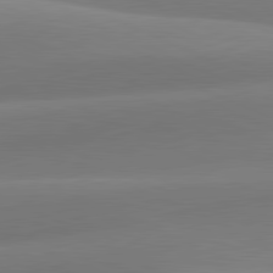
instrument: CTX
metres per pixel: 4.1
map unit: lApd
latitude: 81.4426
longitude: 130.3495
